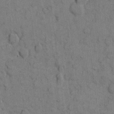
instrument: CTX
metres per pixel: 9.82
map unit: eHh
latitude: 10.3090
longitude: -66.2144
